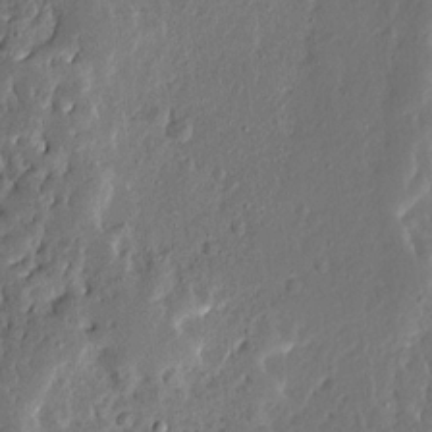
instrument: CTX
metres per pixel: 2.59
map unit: Ave
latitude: 13.6316
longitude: -137.8206
